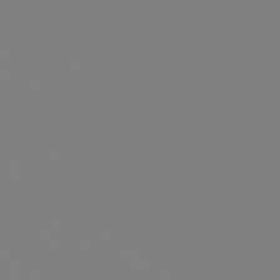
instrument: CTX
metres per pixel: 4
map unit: Hpe
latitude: 78.3468
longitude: -134.1955
